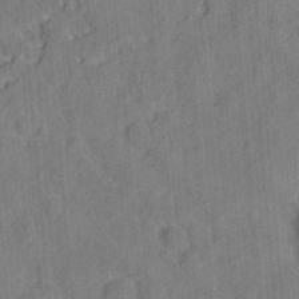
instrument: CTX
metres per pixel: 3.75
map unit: eHh
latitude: 7.3860
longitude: -75.7639
